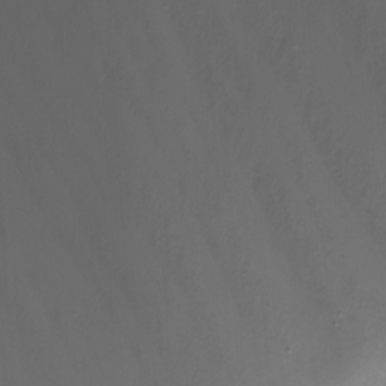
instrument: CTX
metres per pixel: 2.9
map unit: Nhu
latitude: -8.8975
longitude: -81.1781
